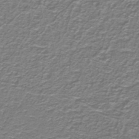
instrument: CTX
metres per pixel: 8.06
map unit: lHb
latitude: -43.1242
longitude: 55.2565
